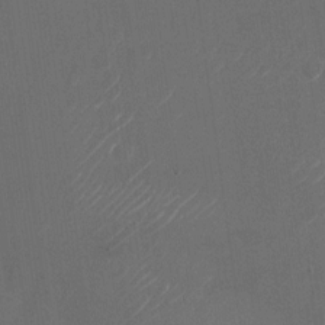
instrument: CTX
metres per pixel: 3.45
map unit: Nhu
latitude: -23.5588
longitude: -72.0822
